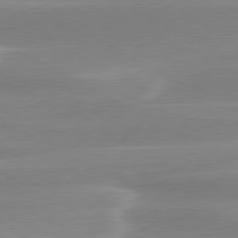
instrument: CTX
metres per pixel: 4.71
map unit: lApd
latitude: 79.9906
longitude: -115.3481
